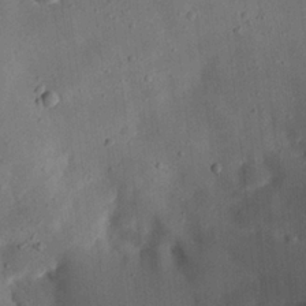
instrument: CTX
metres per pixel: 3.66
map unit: Nhu
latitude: 18.6301
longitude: -74.1956
